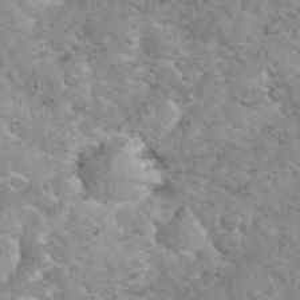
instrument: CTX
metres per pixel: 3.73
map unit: eHh
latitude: 35.0080
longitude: -65.3293
